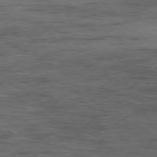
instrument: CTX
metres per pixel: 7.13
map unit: Ap
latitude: -77.4832
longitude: -81.5560
